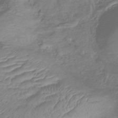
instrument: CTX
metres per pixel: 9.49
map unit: lHb
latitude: -41.3698
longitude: 78.8597
